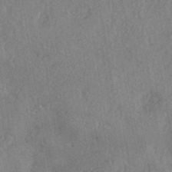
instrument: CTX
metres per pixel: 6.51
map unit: eHh
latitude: -42.5384
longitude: 117.8611
